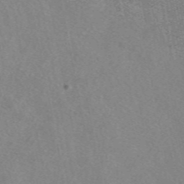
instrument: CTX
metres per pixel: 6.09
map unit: eAb
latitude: 48.4223
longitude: 111.6344
